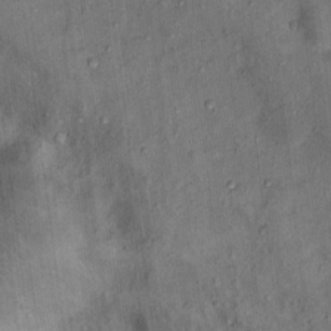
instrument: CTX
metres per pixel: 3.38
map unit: Hto
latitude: 15.4238
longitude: -31.6883
